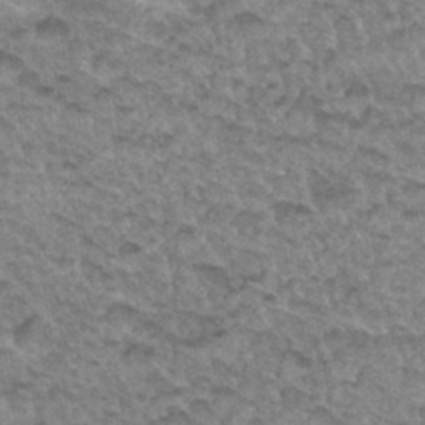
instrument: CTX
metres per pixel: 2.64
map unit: Hto
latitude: 33.9528
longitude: -47.2726
